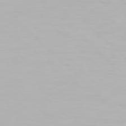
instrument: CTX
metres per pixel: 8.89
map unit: Hpe
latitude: 77.2348
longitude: -162.7247
